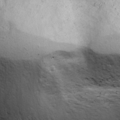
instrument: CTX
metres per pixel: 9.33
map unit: Ave
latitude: 12.8380
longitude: -103.1025
